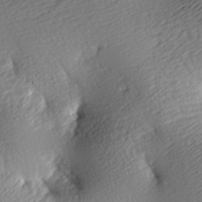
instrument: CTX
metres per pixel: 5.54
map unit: lAa
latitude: -9.5021
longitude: -126.0633
